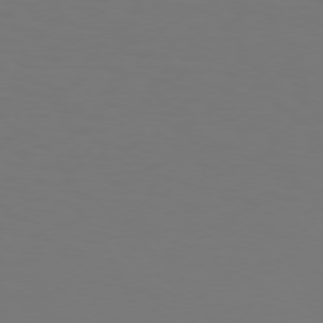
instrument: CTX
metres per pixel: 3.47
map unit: Hpe
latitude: 74.6491
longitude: -123.8016
